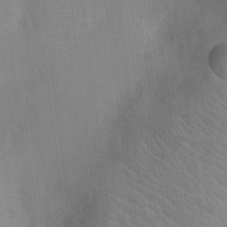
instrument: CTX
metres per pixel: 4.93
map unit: Ht
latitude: -4.0472
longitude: -16.7246
